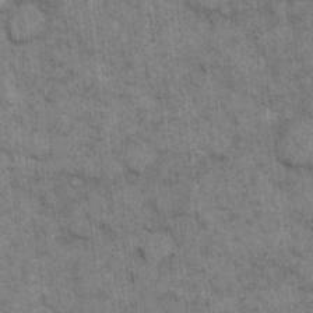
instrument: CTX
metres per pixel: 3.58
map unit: eHh
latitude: 14.8569
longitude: -65.6505
